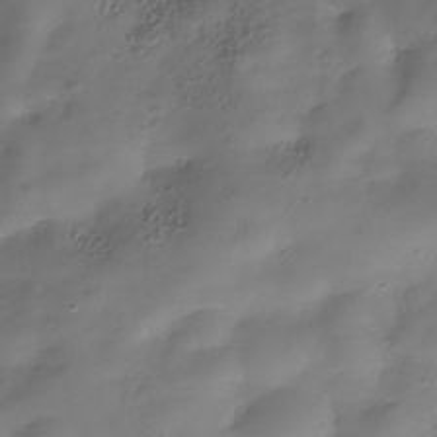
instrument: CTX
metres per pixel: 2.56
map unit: Hve
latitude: -31.5966
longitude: 94.6140
